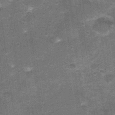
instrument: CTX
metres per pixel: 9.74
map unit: Nhu
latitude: 2.8947
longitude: -17.2159
